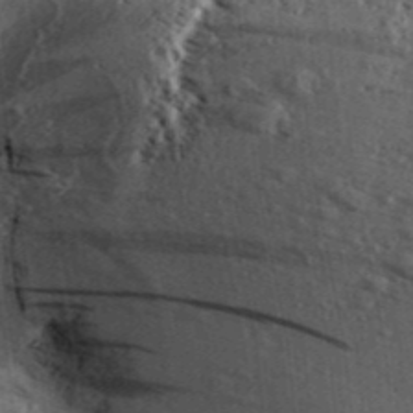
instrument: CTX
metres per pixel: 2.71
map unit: Aa
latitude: 31.2915
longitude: -137.0837
